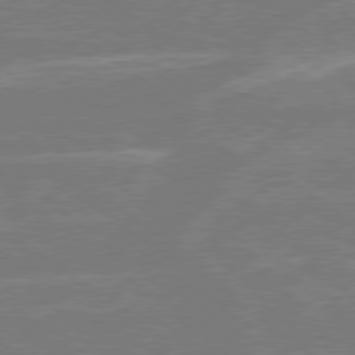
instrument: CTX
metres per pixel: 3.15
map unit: Hpe
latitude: 78.7058
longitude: -130.3846
